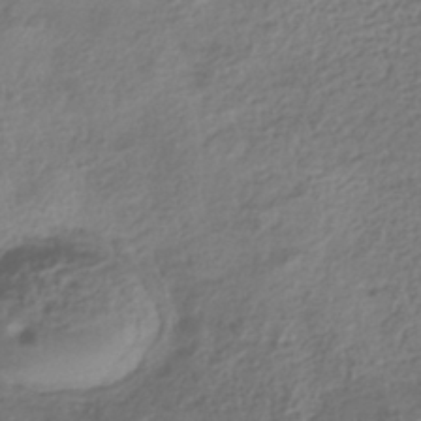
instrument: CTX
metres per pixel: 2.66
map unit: HNhu
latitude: -41.9367
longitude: 100.1227
